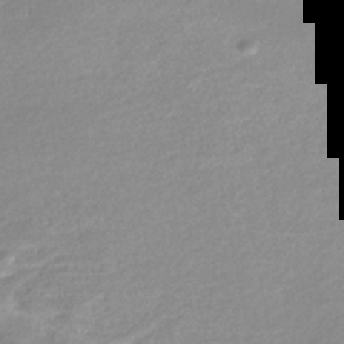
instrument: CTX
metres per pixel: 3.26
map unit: Nhe
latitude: -46.1605
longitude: 152.7085
